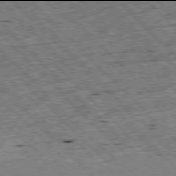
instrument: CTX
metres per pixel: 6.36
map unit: Hpe
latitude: -78.0094
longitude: -20.5735
